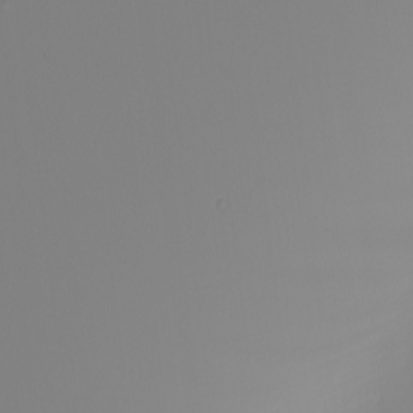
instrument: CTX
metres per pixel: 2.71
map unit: Nhu
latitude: -5.9367
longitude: -96.0255
